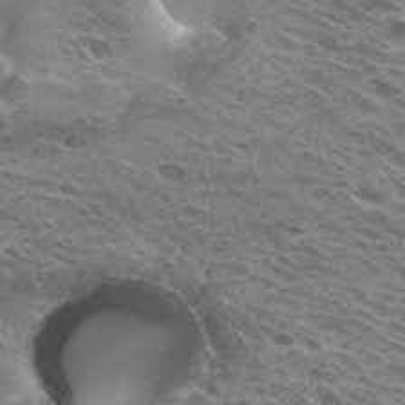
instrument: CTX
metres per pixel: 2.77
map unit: Hto
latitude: 32.7435
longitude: -40.4412
